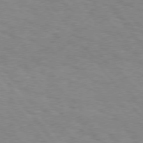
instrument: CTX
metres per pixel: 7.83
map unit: Hpe
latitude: 74.9703
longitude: -143.8017
